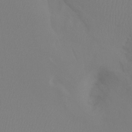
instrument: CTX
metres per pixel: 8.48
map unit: Ht
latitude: -14.8408
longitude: -48.1956
